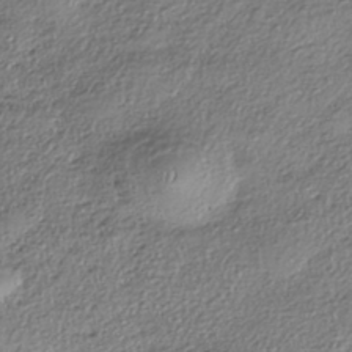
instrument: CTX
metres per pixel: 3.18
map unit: eHh
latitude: -42.1227
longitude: 123.0298
